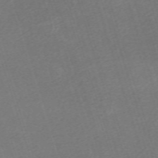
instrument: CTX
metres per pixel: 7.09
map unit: eHh
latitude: -62.5573
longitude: 53.9178
